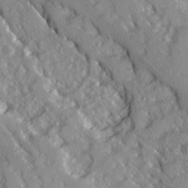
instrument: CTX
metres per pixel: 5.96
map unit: Ave
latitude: 15.1026
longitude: -130.8569
